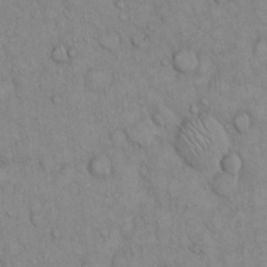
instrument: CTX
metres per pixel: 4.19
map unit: Hto
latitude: 12.9892
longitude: -57.9150
